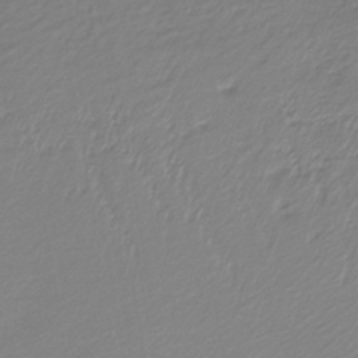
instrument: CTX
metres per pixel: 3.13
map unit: lHb
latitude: -41.0297
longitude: 72.5574
